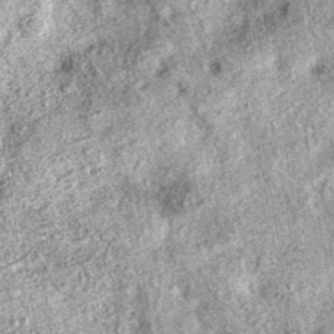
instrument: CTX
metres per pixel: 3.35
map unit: eAb
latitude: 37.5371
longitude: 106.6518
